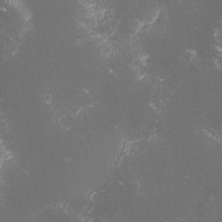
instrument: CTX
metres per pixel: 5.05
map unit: lHvf
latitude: -14.6519
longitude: -101.9717
